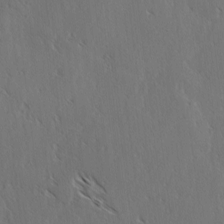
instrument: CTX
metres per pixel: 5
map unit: lAvf
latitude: -4.0661
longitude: -113.4804
